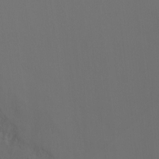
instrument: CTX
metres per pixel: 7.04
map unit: Ht
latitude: -11.1998
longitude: -34.6112
